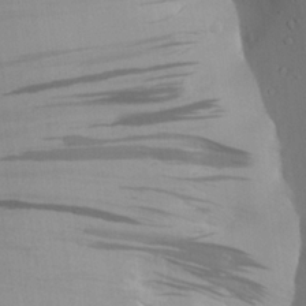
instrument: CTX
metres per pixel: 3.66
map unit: Aa
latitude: 24.6679
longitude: -144.9514
